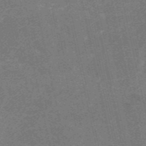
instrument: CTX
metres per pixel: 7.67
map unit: HNb
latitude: -54.7274
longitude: -40.3467
